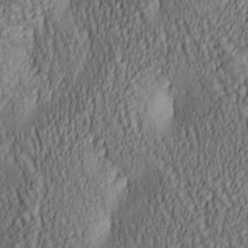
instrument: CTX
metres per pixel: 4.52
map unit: lAa
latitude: 5.7827
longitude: -116.8380
